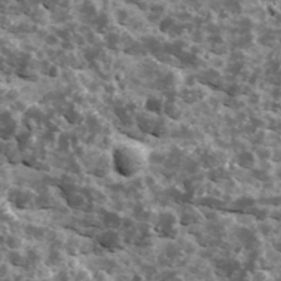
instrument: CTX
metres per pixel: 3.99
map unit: Ave
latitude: 17.9339
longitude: -134.8002
